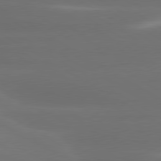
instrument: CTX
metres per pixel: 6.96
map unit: lApd
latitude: 80.6301
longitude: -138.4034
